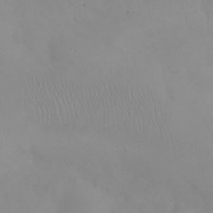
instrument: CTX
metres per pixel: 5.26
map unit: eHh
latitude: 25.2159
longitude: -64.1578
